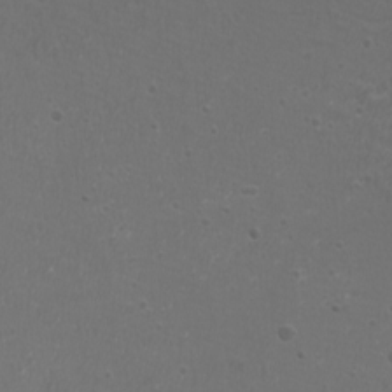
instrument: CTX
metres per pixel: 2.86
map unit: eHh
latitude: -7.0864
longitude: -75.7261
